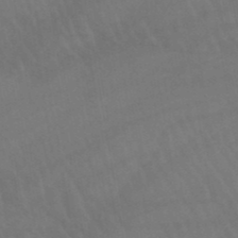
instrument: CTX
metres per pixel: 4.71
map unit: lHb
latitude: -45.8611
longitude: 77.0486
